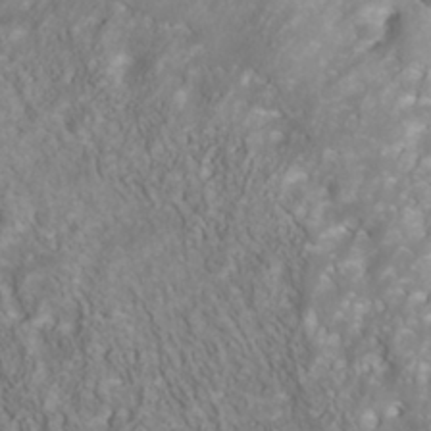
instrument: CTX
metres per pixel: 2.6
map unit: Nhu
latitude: -40.3873
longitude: -83.4426
